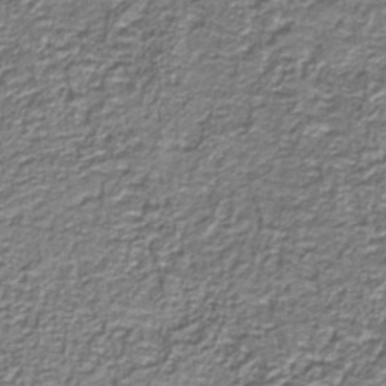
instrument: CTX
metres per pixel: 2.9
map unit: HNb
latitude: -39.5399
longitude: 51.1620
